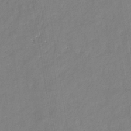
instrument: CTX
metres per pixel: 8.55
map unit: eHb
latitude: -34.9542
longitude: 73.5588
